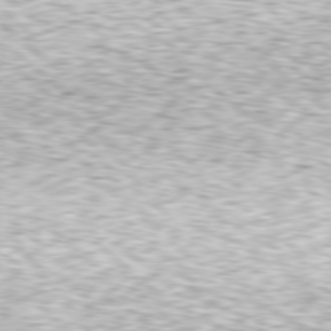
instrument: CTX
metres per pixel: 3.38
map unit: Hpe
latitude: 78.3279
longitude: -148.7435
